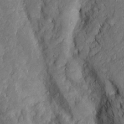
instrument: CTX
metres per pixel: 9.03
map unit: Htu
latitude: -7.0108
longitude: 158.3684
